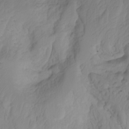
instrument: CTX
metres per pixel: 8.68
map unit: Nhu
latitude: -4.1983
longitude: -84.5546
